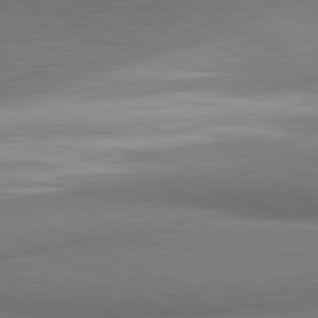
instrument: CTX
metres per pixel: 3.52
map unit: lApd
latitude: 81.0458
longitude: 165.4266
